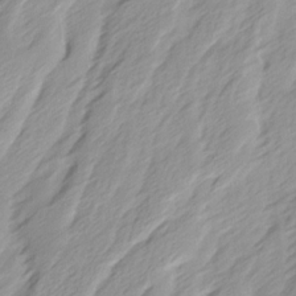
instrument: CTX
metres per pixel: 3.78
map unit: Ave
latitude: 15.5560
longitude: -136.4034
